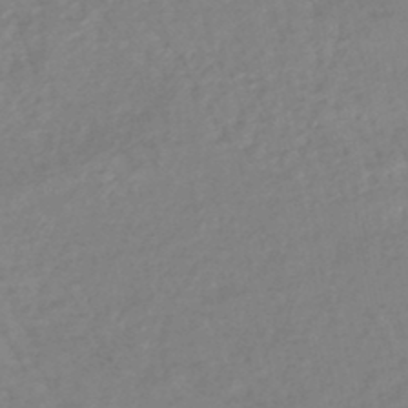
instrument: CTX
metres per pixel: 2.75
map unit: eHb
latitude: -45.4832
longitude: 84.3117
